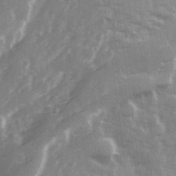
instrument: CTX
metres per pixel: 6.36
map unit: Ave
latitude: 13.5182
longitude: -103.3670
